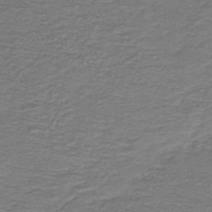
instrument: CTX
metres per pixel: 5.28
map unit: HNb
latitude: -44.5574
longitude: 50.8975
